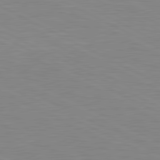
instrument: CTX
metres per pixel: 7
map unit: lApd
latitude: 80.9514
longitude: -172.3278
